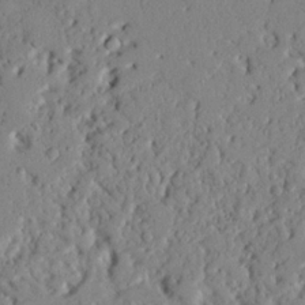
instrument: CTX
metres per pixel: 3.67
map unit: Nhu
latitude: 20.0633
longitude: -77.4048
